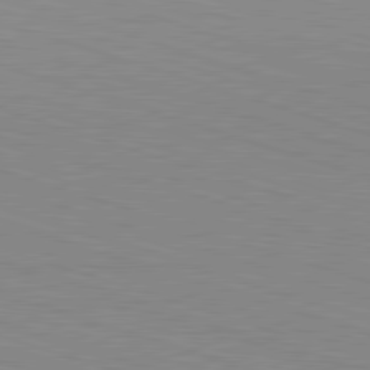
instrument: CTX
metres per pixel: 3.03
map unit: Hpe
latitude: -82.8408
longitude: 6.7085
